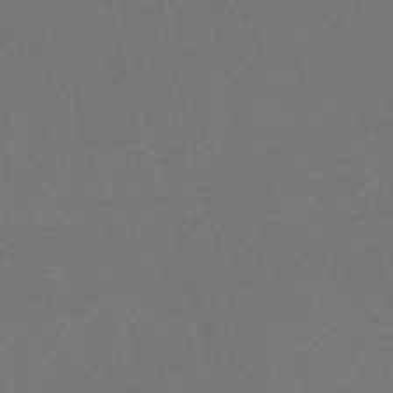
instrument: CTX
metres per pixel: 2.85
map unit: Nve
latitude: -56.5762
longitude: 60.8408
